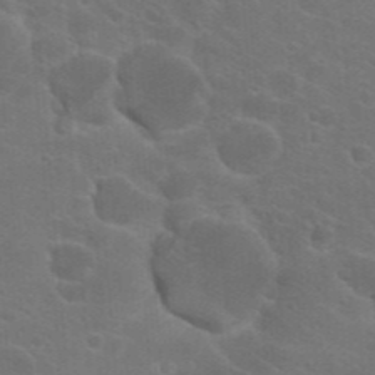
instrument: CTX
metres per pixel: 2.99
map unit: Hto
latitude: 23.2348
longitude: -36.3279
